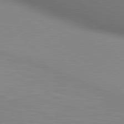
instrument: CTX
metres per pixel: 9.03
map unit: lApd
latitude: 80.5168
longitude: 131.9178
